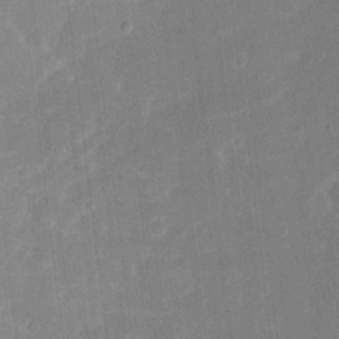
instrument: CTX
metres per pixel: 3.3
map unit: eHh
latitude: 6.5735
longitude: -69.4238
